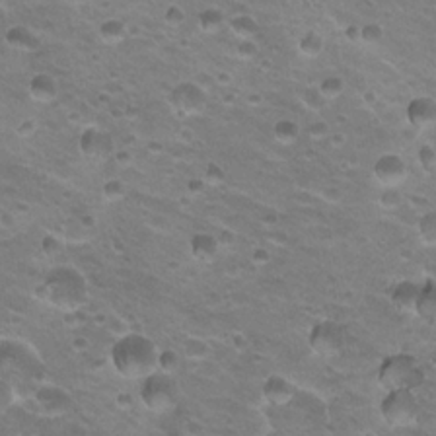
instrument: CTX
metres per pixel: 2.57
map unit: Hto
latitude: 20.5735
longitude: -32.3278
